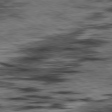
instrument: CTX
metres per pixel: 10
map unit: Hpe
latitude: -80.4818
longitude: 23.4455
